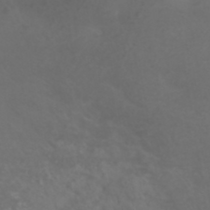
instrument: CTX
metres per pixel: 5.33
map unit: ANa
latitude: 36.0633
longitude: 13.8989
